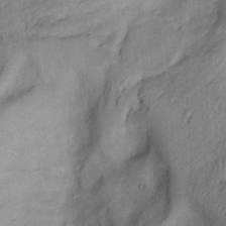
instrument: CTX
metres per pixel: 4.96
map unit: Htu
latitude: -6.7652
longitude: 153.0297
